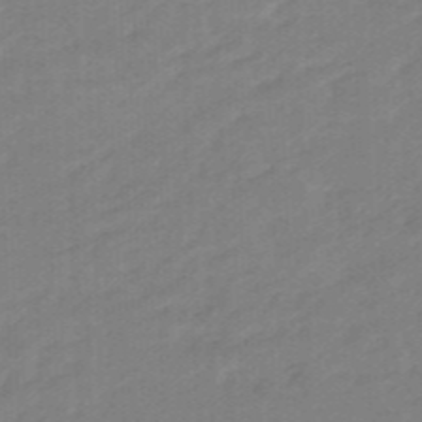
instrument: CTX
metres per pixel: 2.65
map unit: eHb
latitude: -47.5021
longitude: 89.2754
